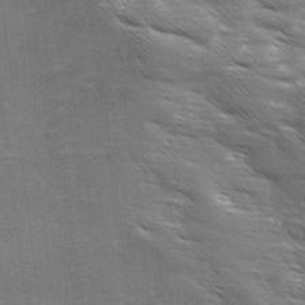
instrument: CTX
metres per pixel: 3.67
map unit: Ave
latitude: 11.4427
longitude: -106.4979
